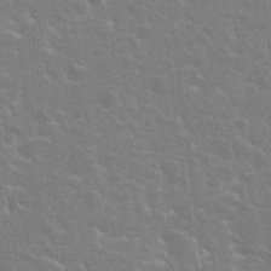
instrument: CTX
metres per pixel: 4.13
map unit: Hto
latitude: 20.2901
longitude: -40.1577
